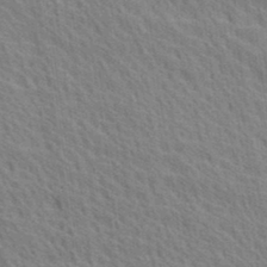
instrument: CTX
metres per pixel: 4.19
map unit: Ave
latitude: 20.2901
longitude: -139.4237
